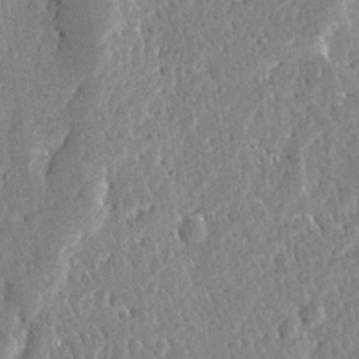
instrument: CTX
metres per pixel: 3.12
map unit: Ave
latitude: 12.9703
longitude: -137.2726
